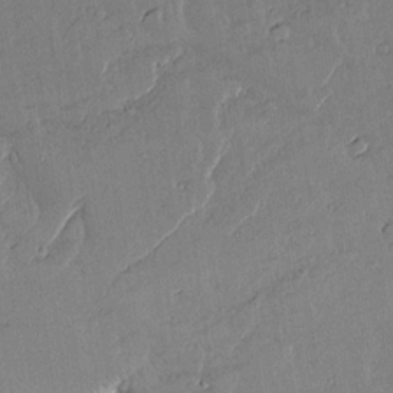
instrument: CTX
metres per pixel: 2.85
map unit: lAvf
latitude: 14.4601
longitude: -127.2915
